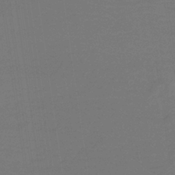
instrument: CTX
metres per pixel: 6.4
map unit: HNb
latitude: -37.7666
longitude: 54.7274
